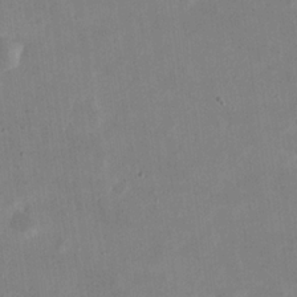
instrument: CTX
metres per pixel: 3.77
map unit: eHh
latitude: 20.9703
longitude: -70.3467
